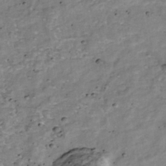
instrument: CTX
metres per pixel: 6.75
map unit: Nhu
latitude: -39.2376
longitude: -81.0836
